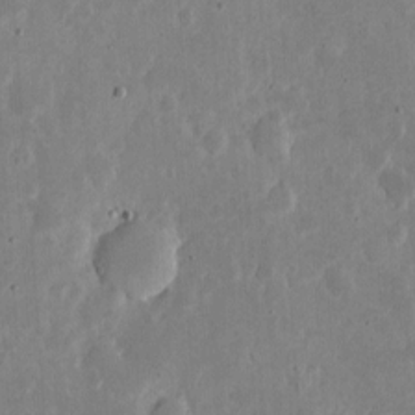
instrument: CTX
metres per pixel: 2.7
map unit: eHh
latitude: 6.1011
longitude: -70.4790
